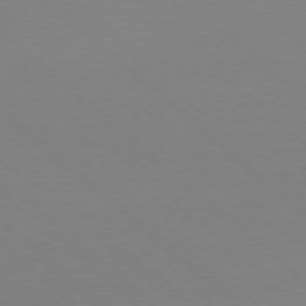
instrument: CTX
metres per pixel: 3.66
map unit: Ap
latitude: -78.2550
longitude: -90.6302
